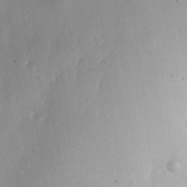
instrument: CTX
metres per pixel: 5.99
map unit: eHh
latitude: 7.3482
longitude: -75.1592
